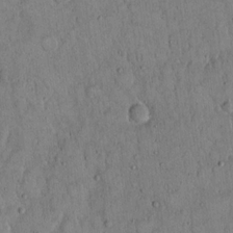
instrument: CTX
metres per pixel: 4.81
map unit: Hto
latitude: 14.7813
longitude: -57.6127
